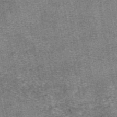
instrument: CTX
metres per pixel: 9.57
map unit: eAb
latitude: 48.1578
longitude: 104.3873
